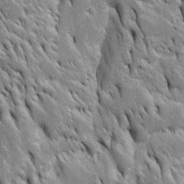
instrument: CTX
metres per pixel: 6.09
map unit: Htu
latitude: -4.1983
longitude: 150.9352
